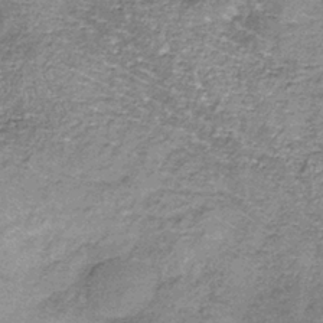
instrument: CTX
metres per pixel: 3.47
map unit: lHb
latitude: -37.1242
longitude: 66.0283
